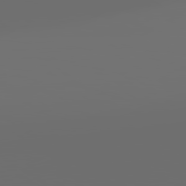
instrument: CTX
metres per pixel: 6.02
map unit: lApd
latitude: 79.8584
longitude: 160.4062
